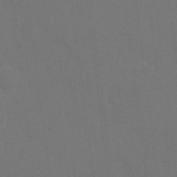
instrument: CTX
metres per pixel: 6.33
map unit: eHh
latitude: 4.9325
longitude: -65.6694
